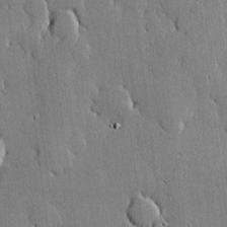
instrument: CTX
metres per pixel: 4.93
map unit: lHvf
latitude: 20.2901
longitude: 145.6344
